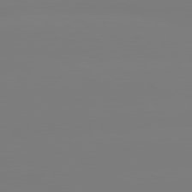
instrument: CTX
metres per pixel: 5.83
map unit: lApd
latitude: 80.3089
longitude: -148.4223
